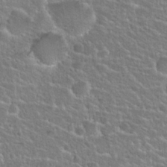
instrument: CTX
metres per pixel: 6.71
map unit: Hto
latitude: 25.1214
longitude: -50.6301
